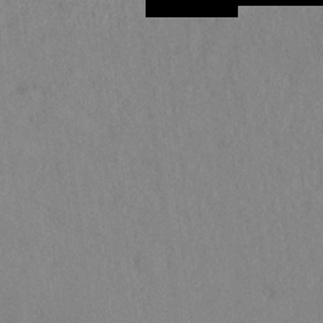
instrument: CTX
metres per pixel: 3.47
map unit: Htu
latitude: 2.1766
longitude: -179.2915
